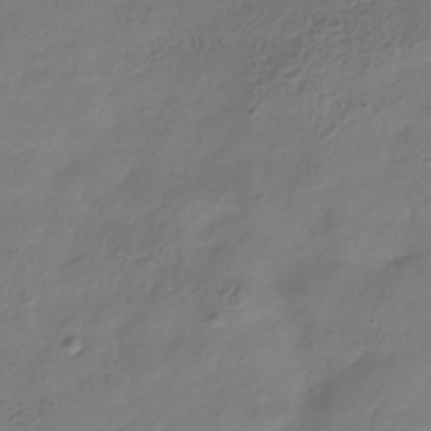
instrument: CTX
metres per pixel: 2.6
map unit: Hve
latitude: -34.6896
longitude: 88.3306
